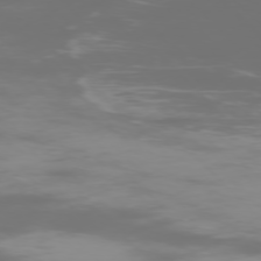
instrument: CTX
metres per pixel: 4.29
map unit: Ap
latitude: -76.4818
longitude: -75.0270
